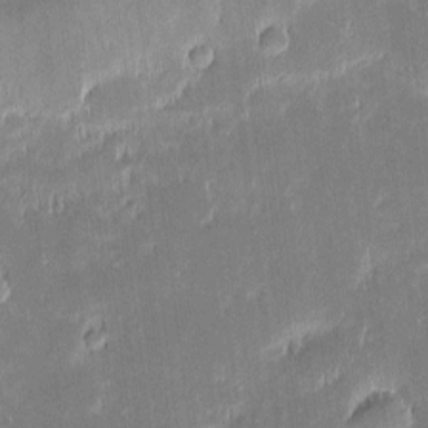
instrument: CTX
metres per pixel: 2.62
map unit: eHh
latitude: -2.3495
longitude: -85.4615
